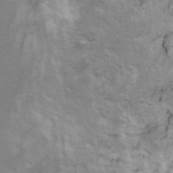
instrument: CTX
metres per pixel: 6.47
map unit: Ht
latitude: 11.4993
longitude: -32.1200
